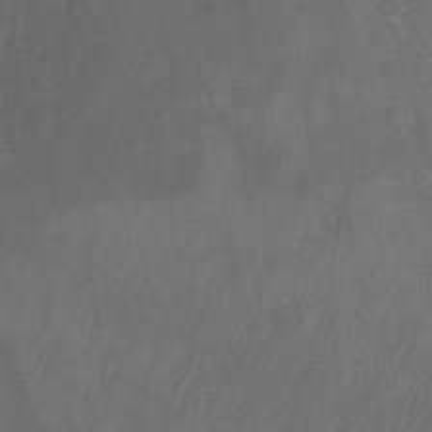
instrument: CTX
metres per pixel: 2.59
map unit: Ht
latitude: 4.2333
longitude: -29.1970
